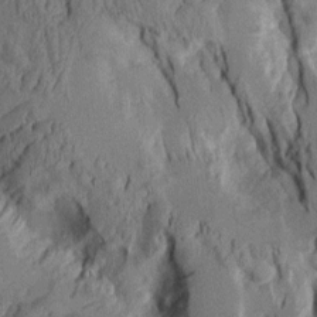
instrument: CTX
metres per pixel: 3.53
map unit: Aa
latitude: 8.6302
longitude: -127.5371
